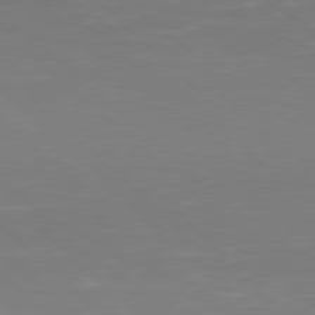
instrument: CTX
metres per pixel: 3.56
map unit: Hpe
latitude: 77.9528
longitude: -125.2914
